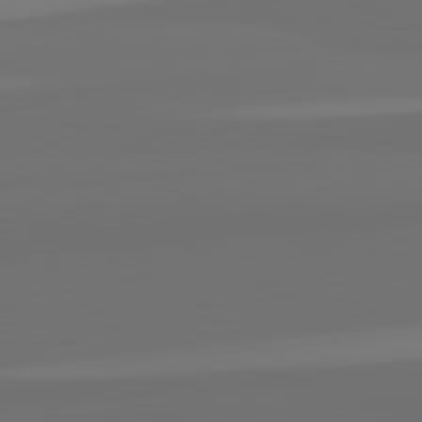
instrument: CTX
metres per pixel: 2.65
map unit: lApd
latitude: 82.4601
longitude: 162.6140
